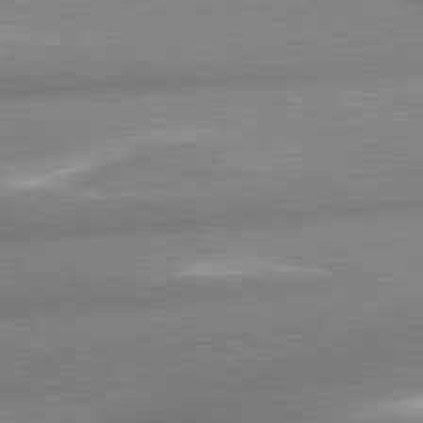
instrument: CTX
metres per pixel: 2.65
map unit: lApd
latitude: 80.1767
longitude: -161.3670
